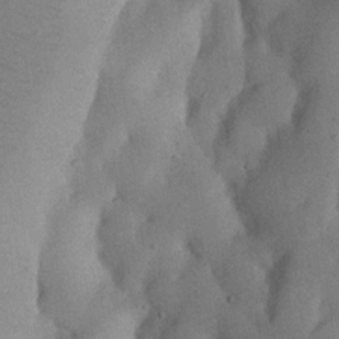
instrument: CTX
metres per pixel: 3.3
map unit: Nhu
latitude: 20.0255
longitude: -73.9906
